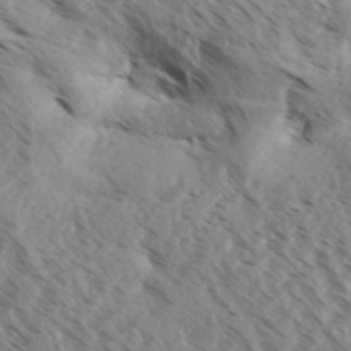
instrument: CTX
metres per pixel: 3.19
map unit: Aa
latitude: 32.8002
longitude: -139.4048
